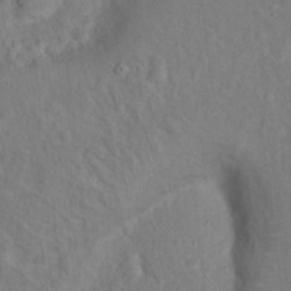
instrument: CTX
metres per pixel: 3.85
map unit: Nhu
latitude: 16.3845
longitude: -30.9325
